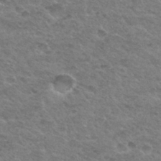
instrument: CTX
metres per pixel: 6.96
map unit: Hto
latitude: 33.5182
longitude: -48.9703
